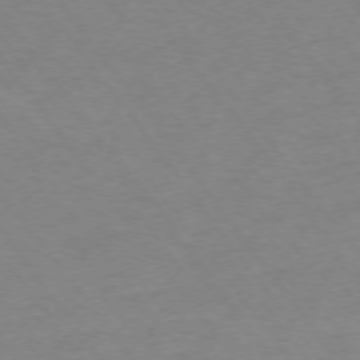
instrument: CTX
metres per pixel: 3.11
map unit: Ap
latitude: -74.8219
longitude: -79.2915
